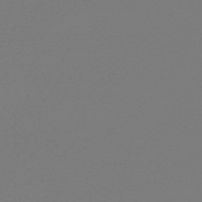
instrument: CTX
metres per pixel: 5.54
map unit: lHb
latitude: -45.6533
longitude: 59.2753
